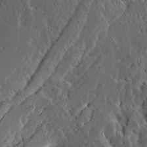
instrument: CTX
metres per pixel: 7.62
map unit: Ave
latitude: 14.3846
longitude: -136.7247
